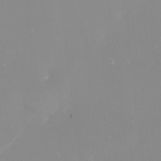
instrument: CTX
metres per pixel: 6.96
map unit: eHh
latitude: -4.2928
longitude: -76.1955
